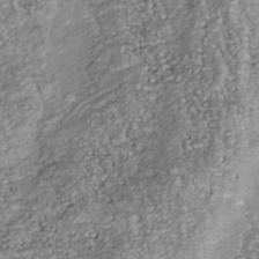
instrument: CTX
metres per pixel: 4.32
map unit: Nhu
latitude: -38.6141
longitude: -81.0458
